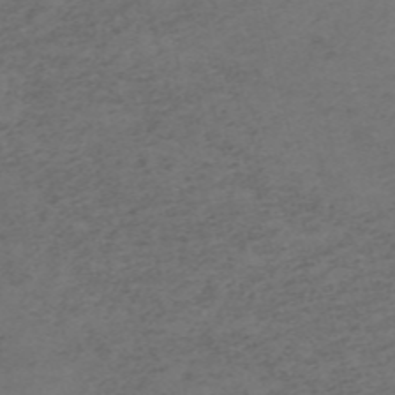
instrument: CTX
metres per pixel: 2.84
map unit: HNb
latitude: -55.8611
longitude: -46.5168
